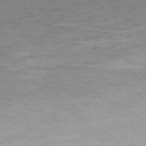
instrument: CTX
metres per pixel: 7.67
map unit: Ap
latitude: -77.5399
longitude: -91.6505
